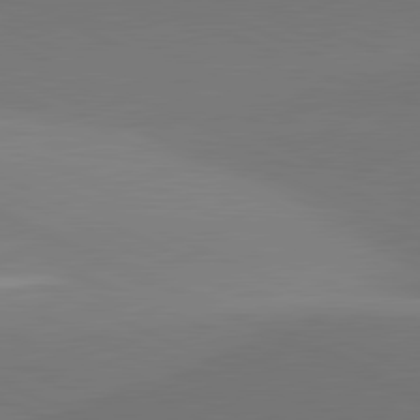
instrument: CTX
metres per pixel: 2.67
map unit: lApd
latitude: 81.6883
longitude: 144.8975
